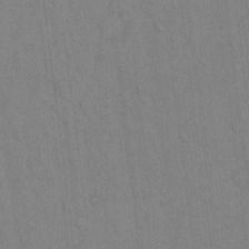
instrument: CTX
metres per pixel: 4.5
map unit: Hto
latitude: 12.9325
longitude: -61.0458
